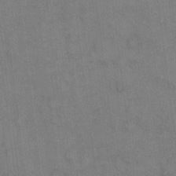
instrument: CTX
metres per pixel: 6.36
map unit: eHh
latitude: 14.7813
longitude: -62.4223
